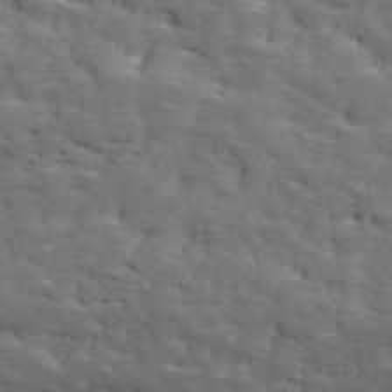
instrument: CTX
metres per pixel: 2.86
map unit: Ave
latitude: 18.0255
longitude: -135.9906
